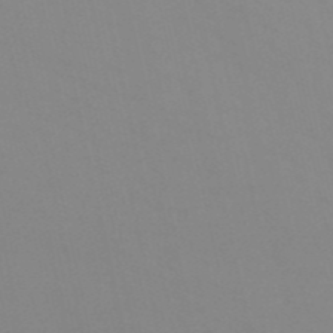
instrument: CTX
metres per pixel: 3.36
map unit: HNb
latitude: -52.8785
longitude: -50.4979
